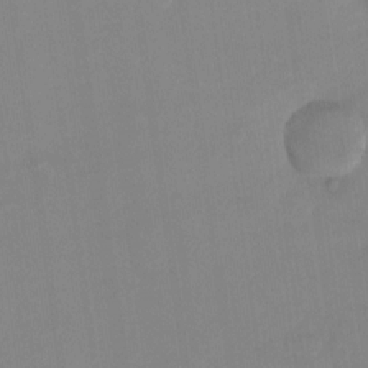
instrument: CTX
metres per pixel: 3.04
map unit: Ht
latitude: -13.4266
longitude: -57.9528
